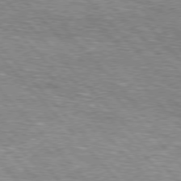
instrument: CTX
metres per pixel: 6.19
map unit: lApd
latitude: 76.6679
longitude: -74.6868
